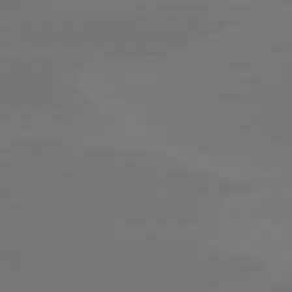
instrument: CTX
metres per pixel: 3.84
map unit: Hpe
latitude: 78.2523
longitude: -129.8205
